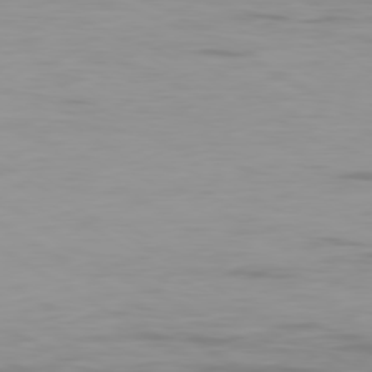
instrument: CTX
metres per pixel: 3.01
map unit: Ap
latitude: -79.9367
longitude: -102.1200
